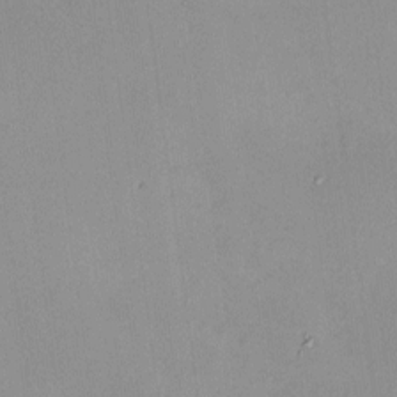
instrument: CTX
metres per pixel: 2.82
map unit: HNhu
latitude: 5.4426
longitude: 9.3698
